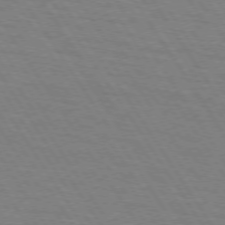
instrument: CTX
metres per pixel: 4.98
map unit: lApd
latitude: 73.5560
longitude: -72.8758
